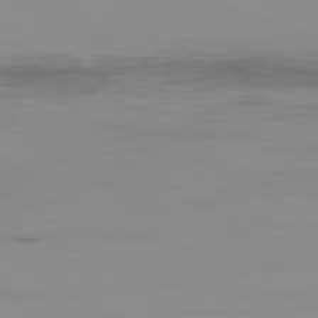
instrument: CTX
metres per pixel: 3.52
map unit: Ap
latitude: -79.9556
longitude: -77.7638
